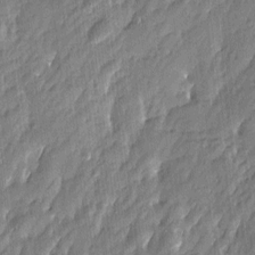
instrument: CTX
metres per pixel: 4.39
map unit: Htu
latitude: -6.3117
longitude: 175.2375
